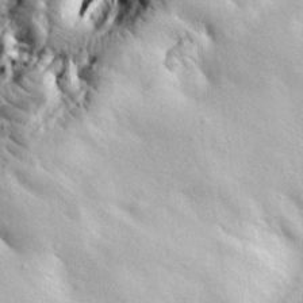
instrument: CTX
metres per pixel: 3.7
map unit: eHh
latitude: 30.9325
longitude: -73.8584
